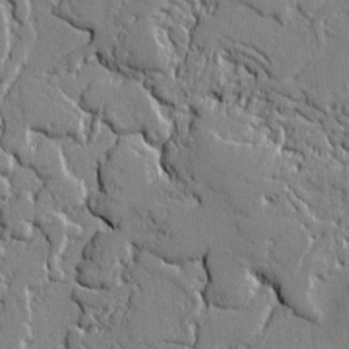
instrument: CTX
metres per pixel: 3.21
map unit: lAvf
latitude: -0.7275
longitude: -109.1214
